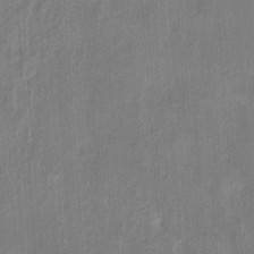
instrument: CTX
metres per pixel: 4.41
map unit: eHh
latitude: 8.8380
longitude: -73.5183
